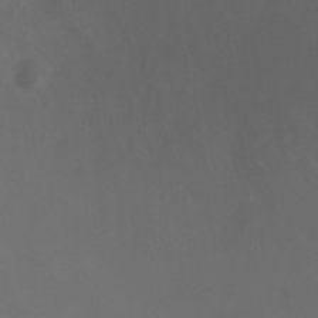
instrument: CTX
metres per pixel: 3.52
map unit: Ht
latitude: -0.8786
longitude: -32.6113
